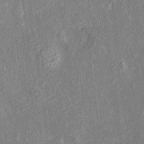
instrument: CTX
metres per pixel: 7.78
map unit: Htu
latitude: -6.8408
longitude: 155.8422
